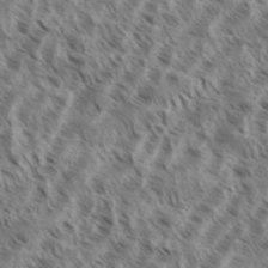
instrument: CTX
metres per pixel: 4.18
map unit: eHh
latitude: 35.4426
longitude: -138.5735
